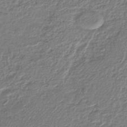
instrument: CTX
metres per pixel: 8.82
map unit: lHb
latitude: -42.5006
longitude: 61.5399
